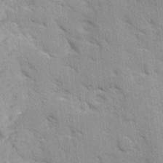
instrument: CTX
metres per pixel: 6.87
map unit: Ave
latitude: 10.0633
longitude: -102.9325
